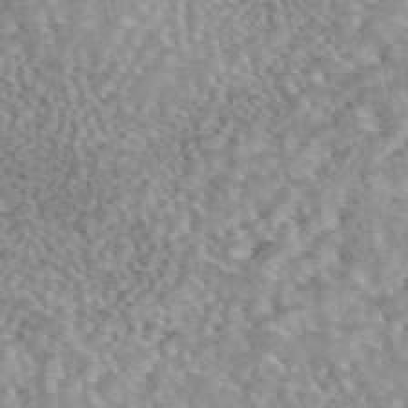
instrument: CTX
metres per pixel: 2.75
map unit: eAb
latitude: 44.5168
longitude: 108.9920
